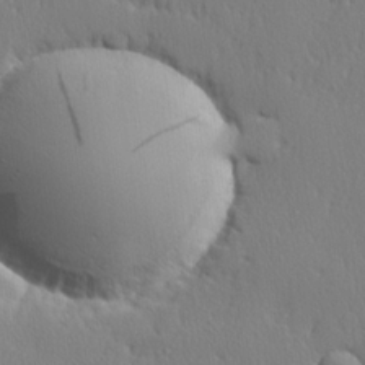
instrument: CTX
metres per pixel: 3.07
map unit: lHvf
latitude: 20.6113
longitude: 142.2550
